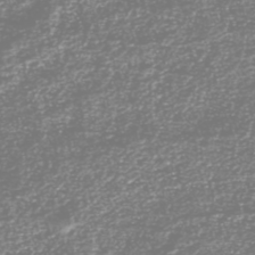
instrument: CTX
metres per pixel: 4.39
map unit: HNhu
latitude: -46.6896
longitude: 28.9920
